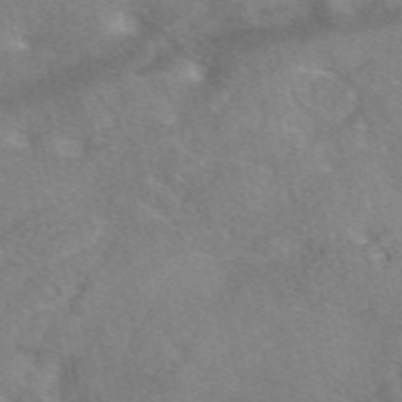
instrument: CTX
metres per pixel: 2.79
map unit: eAb
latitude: 47.8584
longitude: 119.9367
